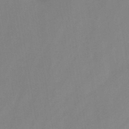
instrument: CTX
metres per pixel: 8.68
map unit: HNb
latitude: -45.4832
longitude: -39.2915
